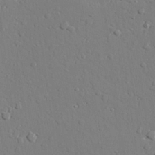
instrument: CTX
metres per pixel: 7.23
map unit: lAvf
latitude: 27.1970
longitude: -109.0269
